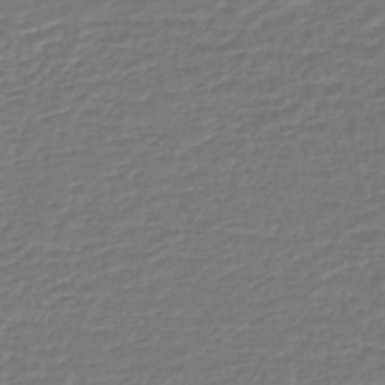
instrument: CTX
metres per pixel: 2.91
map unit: HNhu
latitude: -46.5951
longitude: 99.0297
